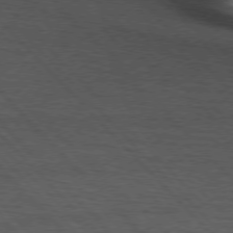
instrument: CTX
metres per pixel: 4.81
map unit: lApd
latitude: 75.4238
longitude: -82.4790
